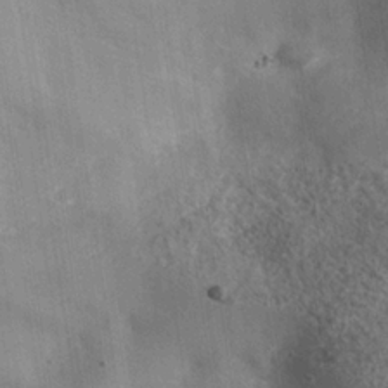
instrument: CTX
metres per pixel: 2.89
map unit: Nhe
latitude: -34.7463
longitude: -130.5357
